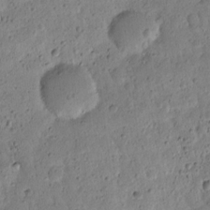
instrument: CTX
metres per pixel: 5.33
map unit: lAvf
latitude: 9.1592
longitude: 166.0850
